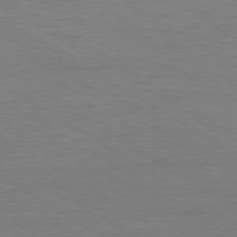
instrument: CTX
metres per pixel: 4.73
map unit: Ap
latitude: -80.1039
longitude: -87.6316
